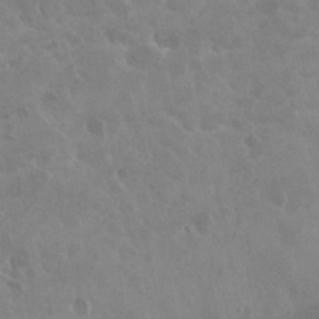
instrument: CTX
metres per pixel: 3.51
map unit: Nhu
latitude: 29.5182
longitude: -54.9325
